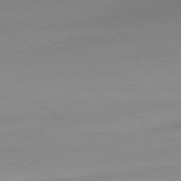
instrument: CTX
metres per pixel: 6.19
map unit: Ap
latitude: -79.2565
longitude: -55.5938
